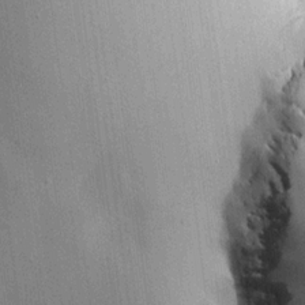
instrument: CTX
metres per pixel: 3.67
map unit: HNhu
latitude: 12.9703
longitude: 9.8989
